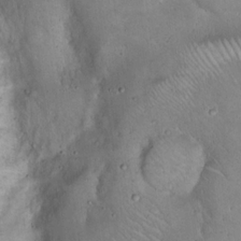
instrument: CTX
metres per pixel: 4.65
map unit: Hto
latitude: 16.7435
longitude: -59.4049
